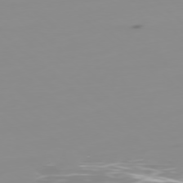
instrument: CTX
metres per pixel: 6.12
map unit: Ap
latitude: -78.6329
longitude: -64.5168
